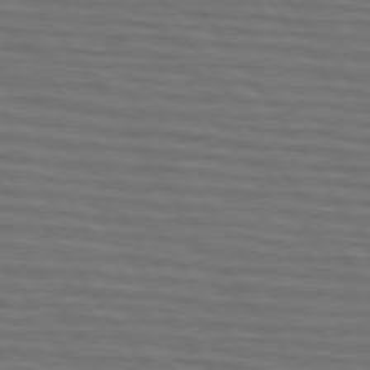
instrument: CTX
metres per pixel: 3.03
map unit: lApd
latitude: 75.4426
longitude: -70.0444
